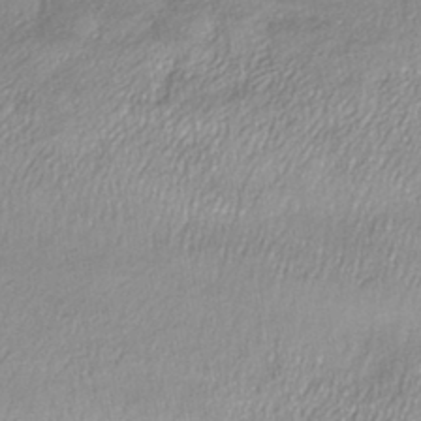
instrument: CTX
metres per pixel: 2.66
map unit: HNhu
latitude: -44.1606
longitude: 95.7099
